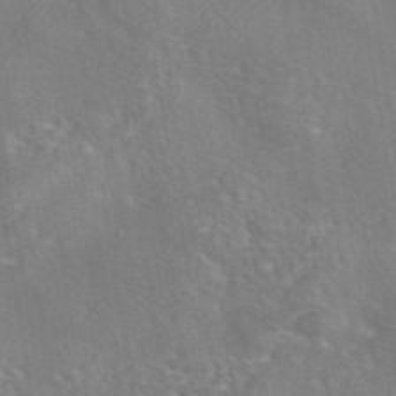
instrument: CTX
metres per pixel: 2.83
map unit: eAb
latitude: 45.5182
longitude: 109.4643
